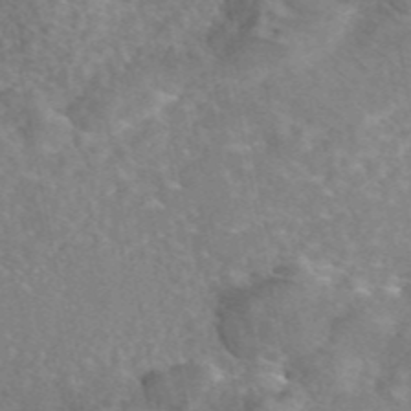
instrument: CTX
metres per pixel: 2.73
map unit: eAb
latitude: 45.3670
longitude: 107.6722
